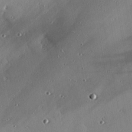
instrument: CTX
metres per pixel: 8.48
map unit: eHh
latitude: 23.5560
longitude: -90.3845
